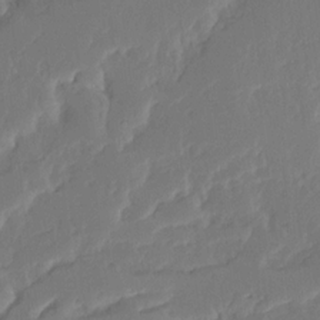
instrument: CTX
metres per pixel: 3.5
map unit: Ave
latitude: 15.1215
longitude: -137.9528
